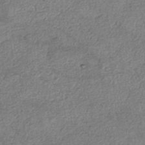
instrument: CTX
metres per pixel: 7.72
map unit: eHh
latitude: -42.5006
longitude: 120.1605
